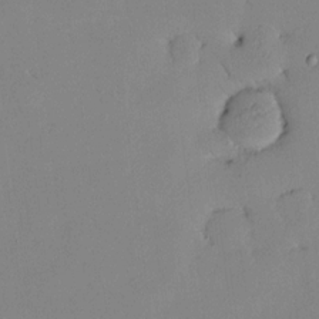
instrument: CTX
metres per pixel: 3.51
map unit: HNhu
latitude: 10.3278
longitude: 16.3873
